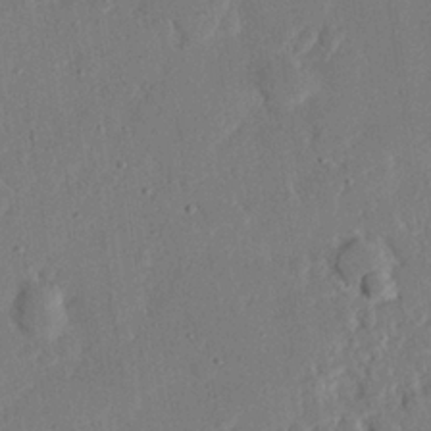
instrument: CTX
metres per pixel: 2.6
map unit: eHh
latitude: 25.2348
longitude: -80.8569
